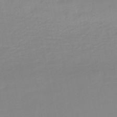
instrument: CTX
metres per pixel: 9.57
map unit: HNb
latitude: -45.1053
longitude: 55.1809
